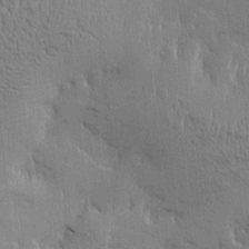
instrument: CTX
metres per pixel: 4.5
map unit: Htu
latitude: -5.2376
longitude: 174.5951
